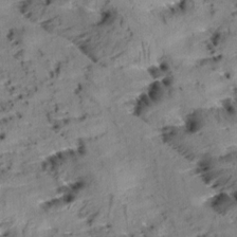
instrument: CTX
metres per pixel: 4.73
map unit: Aa
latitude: 9.6505
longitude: -140.7246
